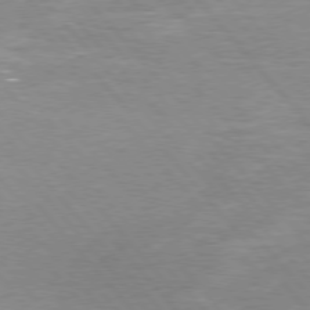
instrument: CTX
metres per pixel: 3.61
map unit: Hpe
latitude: 75.7639
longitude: -155.2726
